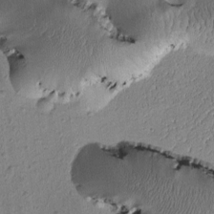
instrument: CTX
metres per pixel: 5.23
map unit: Htu
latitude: -0.9164
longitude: 172.1795
